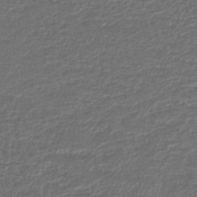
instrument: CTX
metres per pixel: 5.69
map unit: lHb
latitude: -43.4643
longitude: 71.1620
